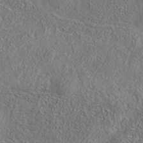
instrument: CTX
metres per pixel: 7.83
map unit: eAb
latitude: 35.4804
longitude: 107.9745
